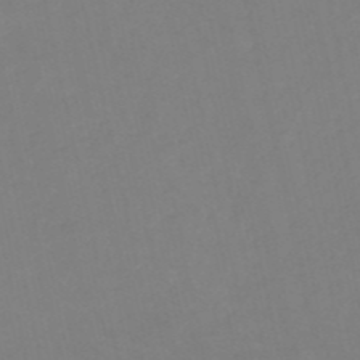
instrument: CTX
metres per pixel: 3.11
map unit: eHh
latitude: -53.5588
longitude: -24.3845
